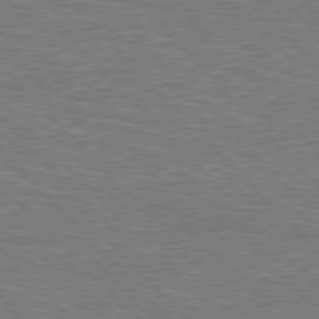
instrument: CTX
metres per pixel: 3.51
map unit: Hpe
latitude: 77.0458
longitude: -151.0269
